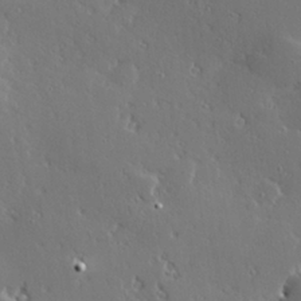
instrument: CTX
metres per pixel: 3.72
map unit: Hve
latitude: 27.8206
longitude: -93.1592
